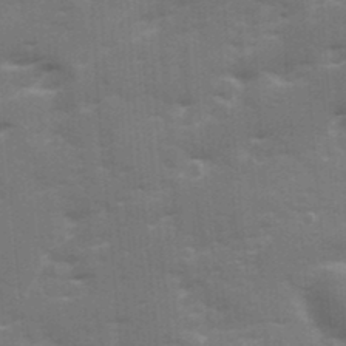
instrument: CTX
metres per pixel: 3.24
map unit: Ave
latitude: 12.3845
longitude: -102.4412
